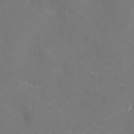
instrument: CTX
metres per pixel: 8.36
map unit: eHh
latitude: 5.3859
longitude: -68.1956
